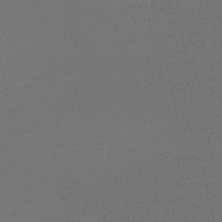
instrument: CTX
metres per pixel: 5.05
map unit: lHb
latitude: -43.6532
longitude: 75.3888
